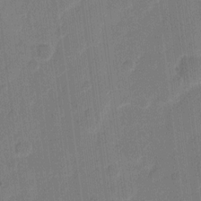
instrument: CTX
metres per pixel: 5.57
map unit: eHh
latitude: 10.9325
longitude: -66.7435
